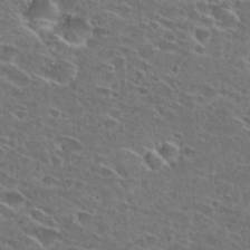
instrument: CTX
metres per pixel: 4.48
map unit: Hto
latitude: 27.4049
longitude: -46.4223
